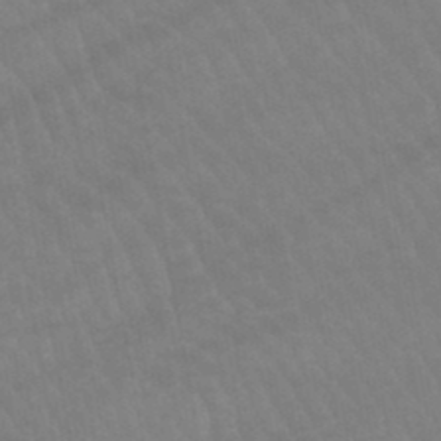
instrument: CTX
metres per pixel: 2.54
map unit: lHb
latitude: -45.7289
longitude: 77.3699
